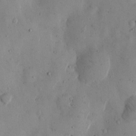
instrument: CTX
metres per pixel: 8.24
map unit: eHh
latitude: 12.3467
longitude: -62.3090
